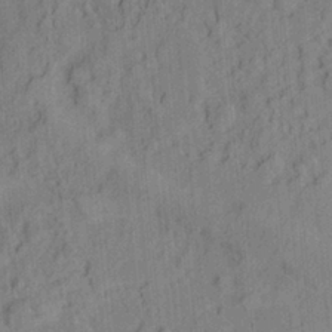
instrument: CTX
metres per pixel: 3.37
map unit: Ht
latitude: 8.1200
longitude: -75.8961
